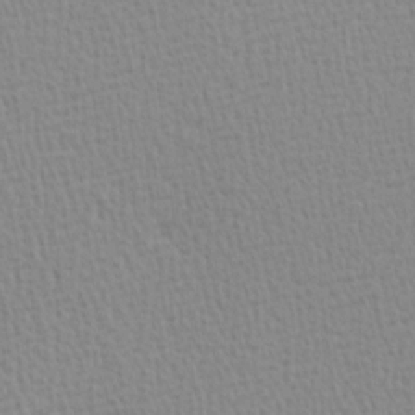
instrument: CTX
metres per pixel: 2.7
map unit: Hve
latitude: 1.7071
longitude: -125.0458
